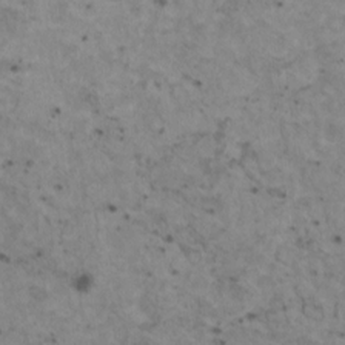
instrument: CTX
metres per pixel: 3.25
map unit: HNhu
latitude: 3.3859
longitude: 4.3495
